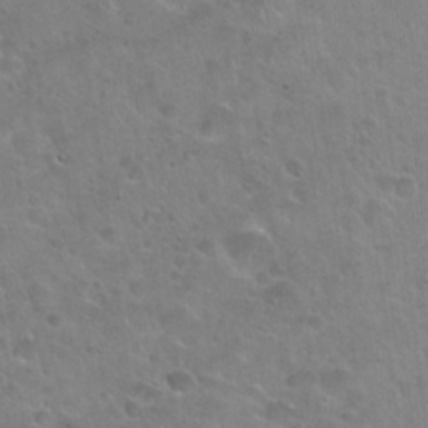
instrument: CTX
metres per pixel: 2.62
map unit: Hto
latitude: 22.3278
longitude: -52.6680
